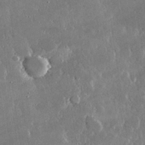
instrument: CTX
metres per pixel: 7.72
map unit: lHvf
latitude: 30.4601
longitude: -93.4615
